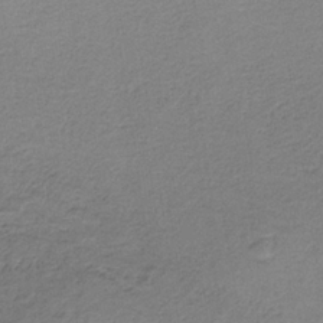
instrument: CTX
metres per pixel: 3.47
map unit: HNb
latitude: -35.0108
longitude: 58.5951
